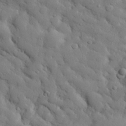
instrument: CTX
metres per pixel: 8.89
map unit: eHh
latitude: 27.1592
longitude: -78.1200
